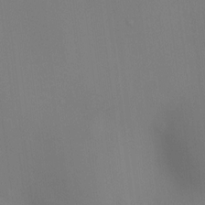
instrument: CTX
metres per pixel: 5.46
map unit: HNhu
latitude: 12.6113
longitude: 11.6722
